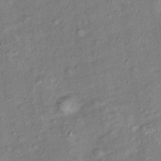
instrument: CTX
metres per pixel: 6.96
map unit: Ht
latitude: 14.1389
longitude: -40.6112
